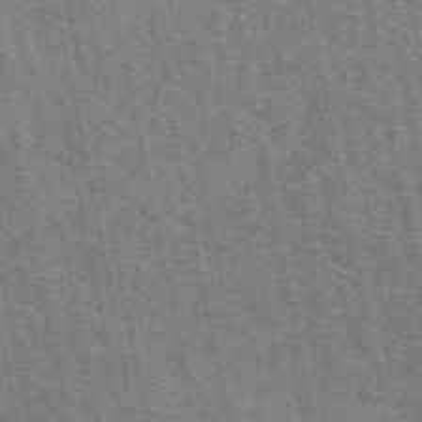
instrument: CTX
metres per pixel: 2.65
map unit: eAb
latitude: 50.5734
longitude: 107.4455
